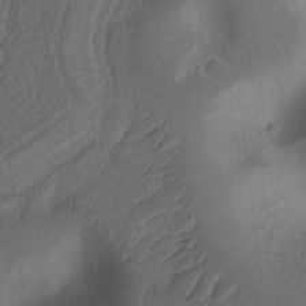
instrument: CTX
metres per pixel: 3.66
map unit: Ht
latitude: 10.8002
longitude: -74.6113
